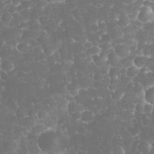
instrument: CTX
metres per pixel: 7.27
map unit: eHh
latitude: 33.0647
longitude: -63.6694
